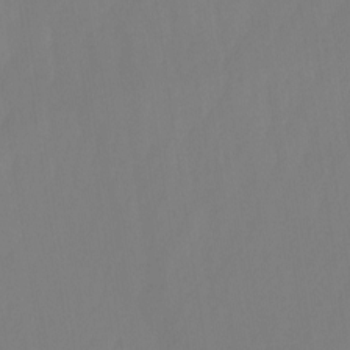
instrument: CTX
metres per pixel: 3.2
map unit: Nhu
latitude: -8.6140
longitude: -79.8584
